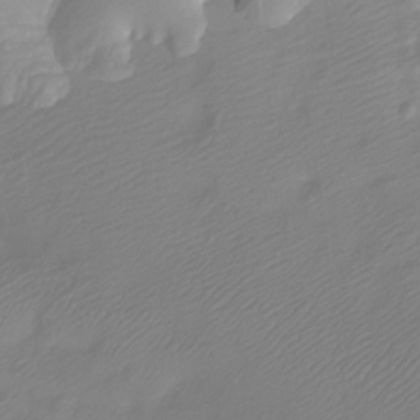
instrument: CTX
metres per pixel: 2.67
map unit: Htu
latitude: -12.9731
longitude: -49.5560
